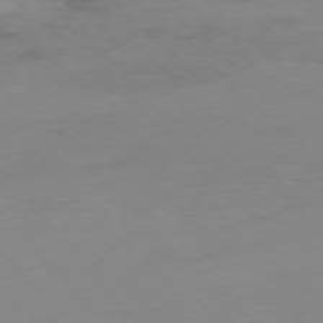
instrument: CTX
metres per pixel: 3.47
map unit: Hpe
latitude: -77.2376
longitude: 11.6722
